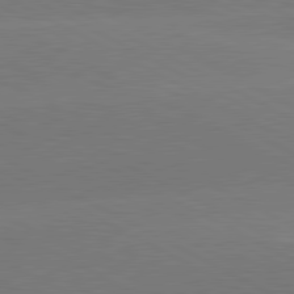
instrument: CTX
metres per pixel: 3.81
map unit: lApd
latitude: 81.0080
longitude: -153.4238
